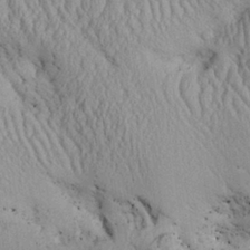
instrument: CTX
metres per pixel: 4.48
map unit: Aa
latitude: 28.1389
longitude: -134.3467
